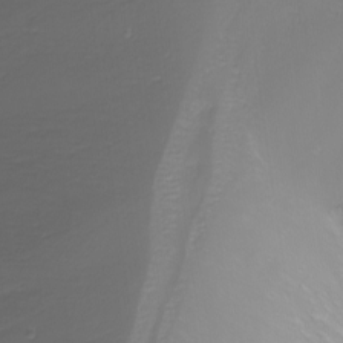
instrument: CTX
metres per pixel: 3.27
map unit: Nhu
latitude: -8.5007
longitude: -81.3104
